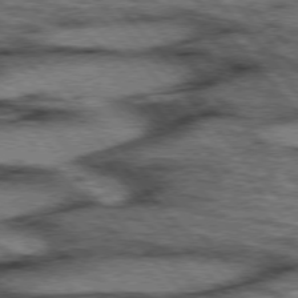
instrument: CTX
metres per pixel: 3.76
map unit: lApd
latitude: 75.8583
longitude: -49.8205
